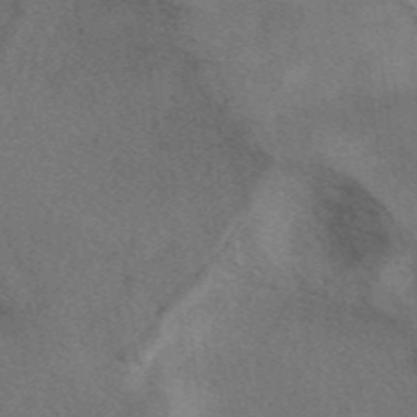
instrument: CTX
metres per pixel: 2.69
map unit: eAb
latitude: 41.7638
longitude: 109.3699
